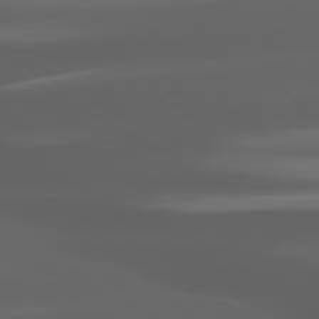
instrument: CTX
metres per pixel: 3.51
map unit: lApd
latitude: 80.4034
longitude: -144.8380
